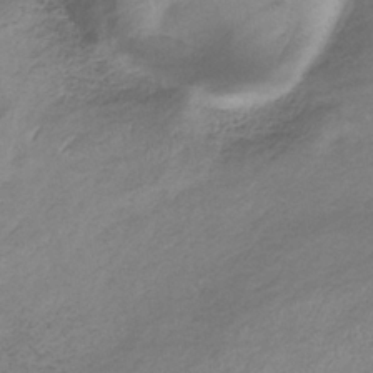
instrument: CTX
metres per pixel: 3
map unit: HNb
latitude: -33.3321
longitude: 63.0675
